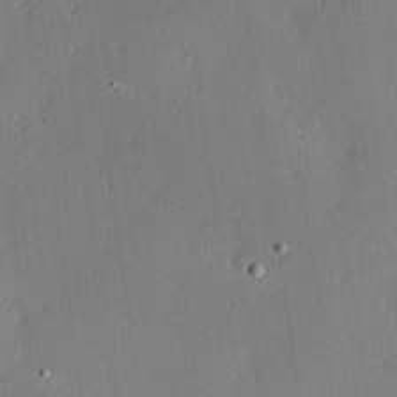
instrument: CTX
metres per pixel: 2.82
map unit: Hve
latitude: 25.0080
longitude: -93.5749
